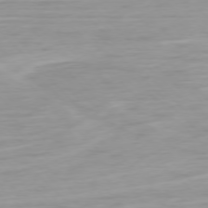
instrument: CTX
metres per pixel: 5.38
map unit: Ap
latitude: -77.1620
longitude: -78.7058
